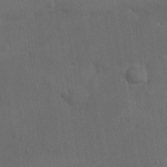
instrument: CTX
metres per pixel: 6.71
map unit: Ave
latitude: -8.1228
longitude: -120.2712
